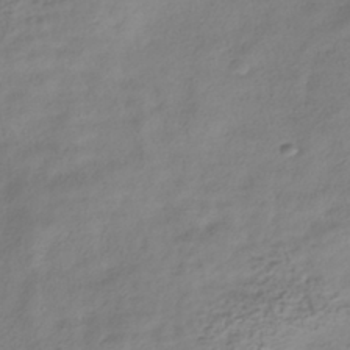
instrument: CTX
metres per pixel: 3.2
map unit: ANa
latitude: -38.7841
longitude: 96.5196
